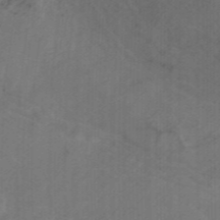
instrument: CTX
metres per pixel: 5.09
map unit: HNhu
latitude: -41.6155
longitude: 106.1417
